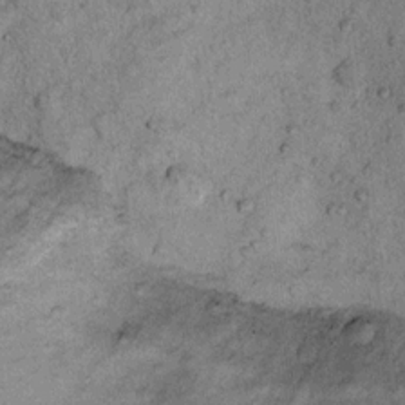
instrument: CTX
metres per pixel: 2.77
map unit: Ht
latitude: 11.8583
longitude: -39.3671
